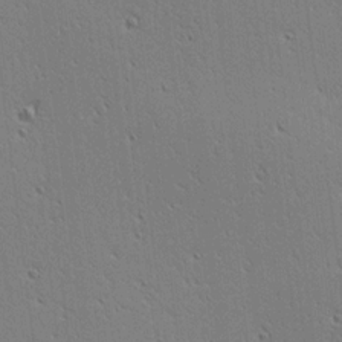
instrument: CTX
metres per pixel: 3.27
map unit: lAa
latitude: 13.0270
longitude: -107.8394
